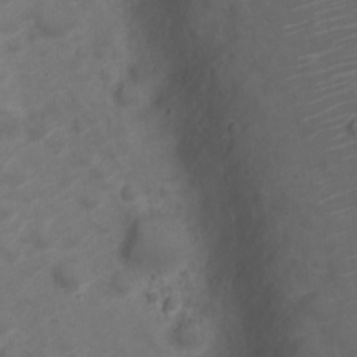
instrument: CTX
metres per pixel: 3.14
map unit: Nve
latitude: -20.0850
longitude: 106.3684
